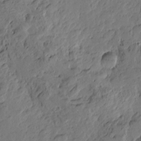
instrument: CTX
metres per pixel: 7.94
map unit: Htu
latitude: -3.3320
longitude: -178.2523
